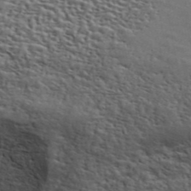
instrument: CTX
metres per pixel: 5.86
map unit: ANa
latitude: 43.4427
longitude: 48.0661
